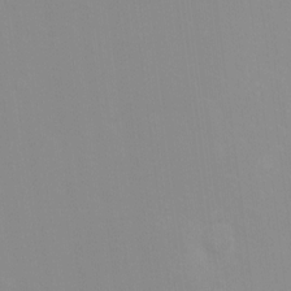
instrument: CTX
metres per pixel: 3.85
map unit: Ht
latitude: -13.3132
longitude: -58.4034
